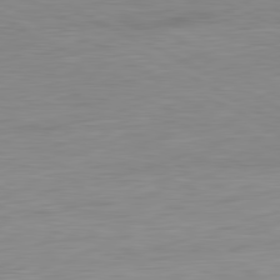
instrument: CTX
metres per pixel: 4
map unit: Ap
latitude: -81.7100
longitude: -77.5560
